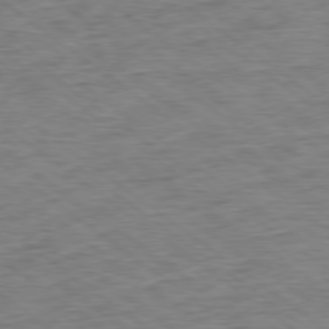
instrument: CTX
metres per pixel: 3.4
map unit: Ap
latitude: -79.1620
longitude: -49.7639
